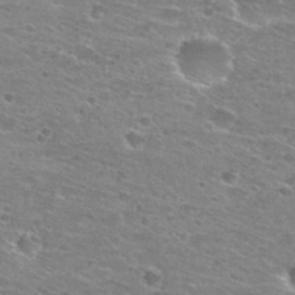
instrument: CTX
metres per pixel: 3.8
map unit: Hto
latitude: 28.0633
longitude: -47.9150
